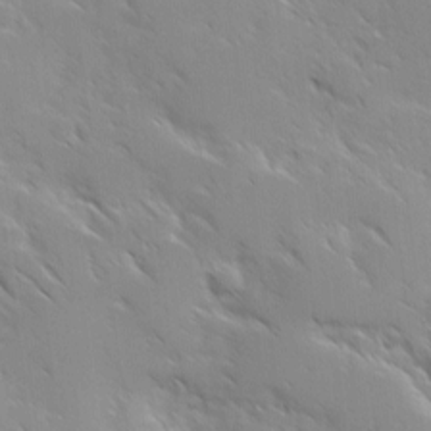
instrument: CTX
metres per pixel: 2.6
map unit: Ave
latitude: 9.2537
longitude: -103.8961
